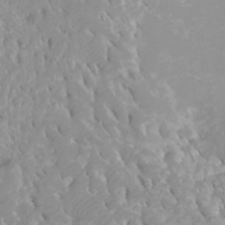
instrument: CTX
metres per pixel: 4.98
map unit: Ht
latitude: -4.1039
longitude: -27.0081
